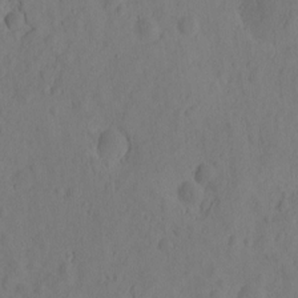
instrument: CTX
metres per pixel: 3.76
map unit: eHh
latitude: -0.5196
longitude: 16.3118
